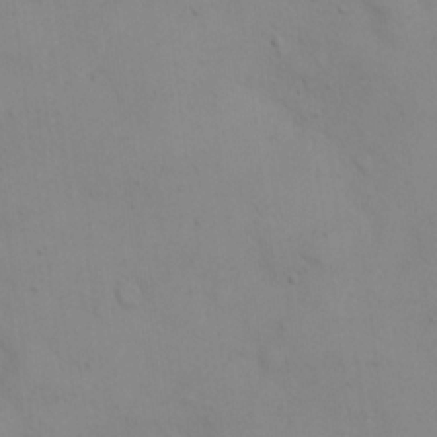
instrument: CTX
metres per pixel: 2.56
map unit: eHh
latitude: 20.9136
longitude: -61.5371
